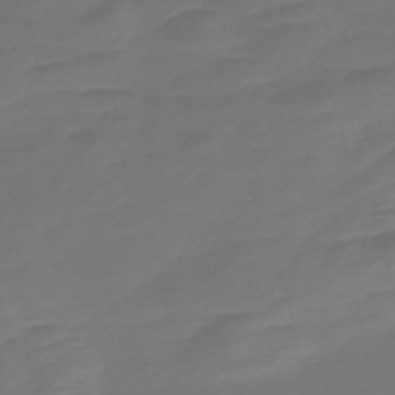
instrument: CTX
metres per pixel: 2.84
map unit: Nve
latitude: -58.4251
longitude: 56.2550
